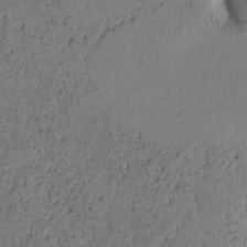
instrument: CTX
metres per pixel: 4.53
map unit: Htu
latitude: -1.3132
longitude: 170.2551
